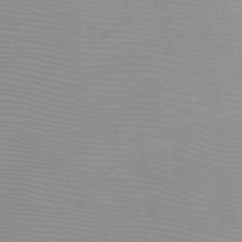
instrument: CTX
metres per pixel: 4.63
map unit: eHh
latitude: -6.1983
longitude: -79.7639
